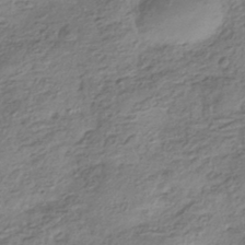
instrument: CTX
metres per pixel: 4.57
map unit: HNhu
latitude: -41.5399
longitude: 100.0472
